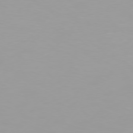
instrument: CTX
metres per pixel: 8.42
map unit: Hpe
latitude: 75.6505
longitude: -128.7057
